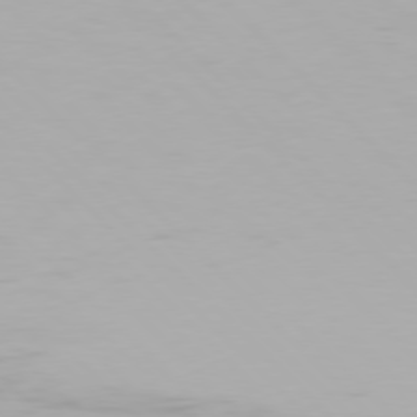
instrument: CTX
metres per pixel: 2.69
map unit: Hpe
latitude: 76.8380
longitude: -171.1592
